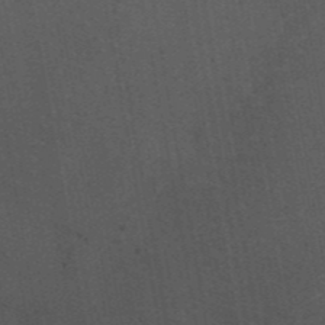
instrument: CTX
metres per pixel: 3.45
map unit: eAb
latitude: 42.8191
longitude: 106.1606
